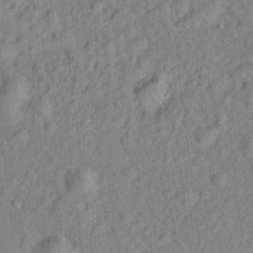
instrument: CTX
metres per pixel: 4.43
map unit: Hto
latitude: 17.0081
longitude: -52.6113
